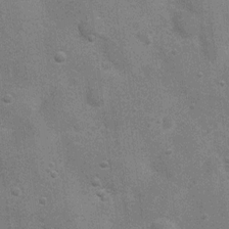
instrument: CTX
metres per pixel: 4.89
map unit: Nhu
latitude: 4.5357
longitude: -25.2725
